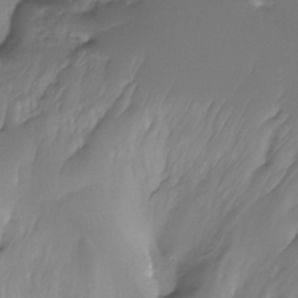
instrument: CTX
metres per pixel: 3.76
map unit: Ht
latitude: -15.0298
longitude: -42.1956
